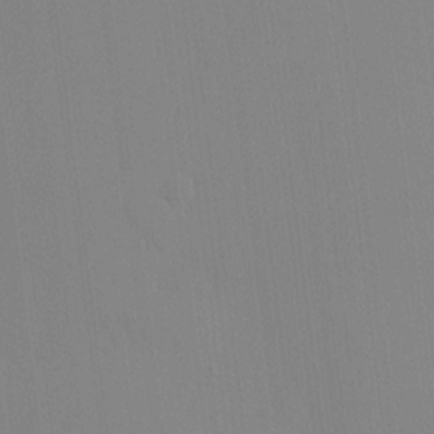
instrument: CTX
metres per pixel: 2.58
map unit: HNhu
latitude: 6.9514
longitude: 1.8801
